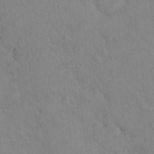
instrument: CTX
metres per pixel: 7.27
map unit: eHh
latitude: -0.2740
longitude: 17.4833
